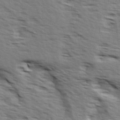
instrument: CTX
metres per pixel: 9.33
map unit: Ave
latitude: 15.1970
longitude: -103.2159
